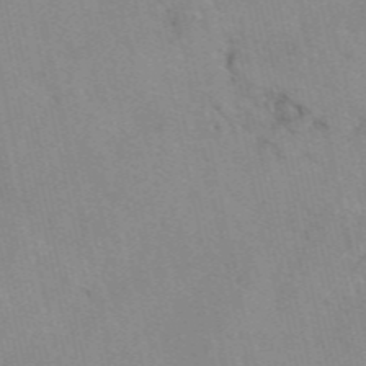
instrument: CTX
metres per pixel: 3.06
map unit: eAb
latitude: 49.7261
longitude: 104.2361
